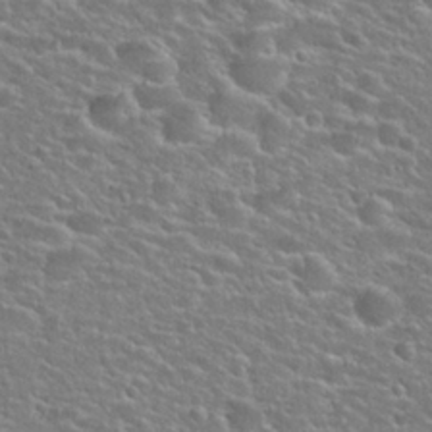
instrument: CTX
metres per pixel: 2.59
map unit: Hto
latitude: 25.9528
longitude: -49.9528
